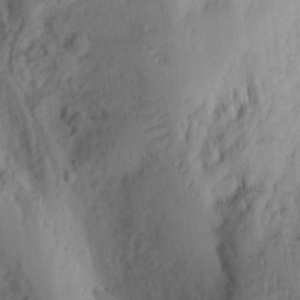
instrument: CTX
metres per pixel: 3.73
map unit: Ht
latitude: 9.6316
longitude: -74.7246
